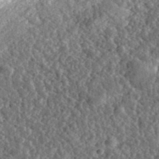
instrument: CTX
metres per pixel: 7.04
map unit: eHh
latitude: 35.5749
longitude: -79.8395
